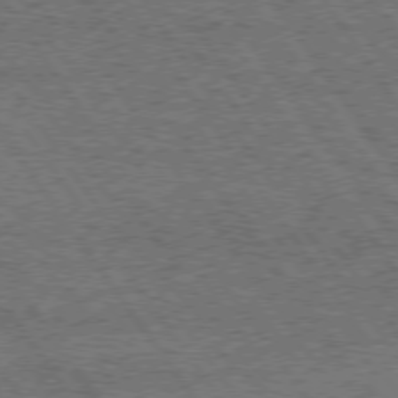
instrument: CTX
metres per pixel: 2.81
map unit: Hpe
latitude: 74.7813
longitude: -151.5938
